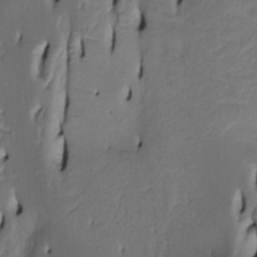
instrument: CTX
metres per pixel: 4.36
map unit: Htu
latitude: -5.3698
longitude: 150.7463
